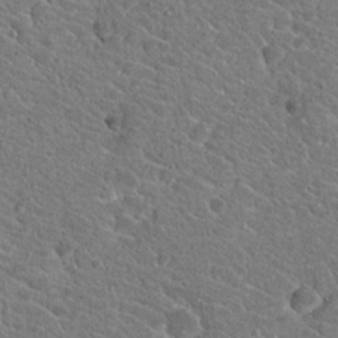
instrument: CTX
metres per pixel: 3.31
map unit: Hto
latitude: 19.1781
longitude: -33.5560
